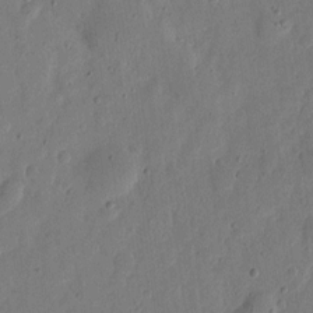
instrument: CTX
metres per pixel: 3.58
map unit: eHh
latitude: 5.9528
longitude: -71.6127
